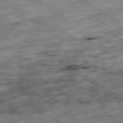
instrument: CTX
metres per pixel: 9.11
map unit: Ap
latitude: -79.5966
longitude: -74.7057
